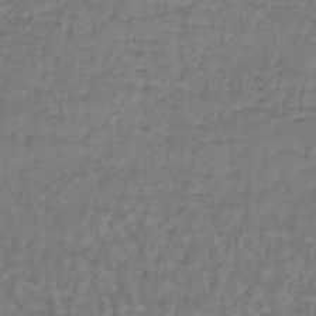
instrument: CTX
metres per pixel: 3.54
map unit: lHb
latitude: -43.5021
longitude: 73.0297
